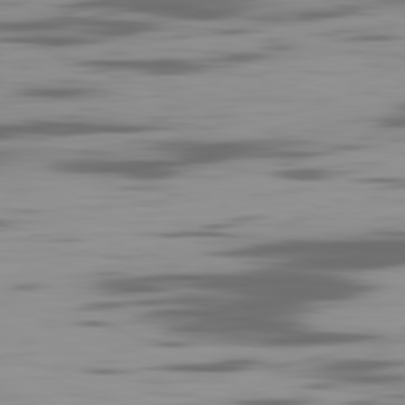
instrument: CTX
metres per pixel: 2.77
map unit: Ap
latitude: -82.1228
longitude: -69.2537
